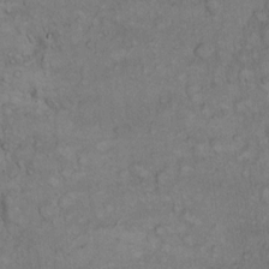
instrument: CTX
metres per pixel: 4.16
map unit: Hto
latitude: 12.0633
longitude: -57.4615
